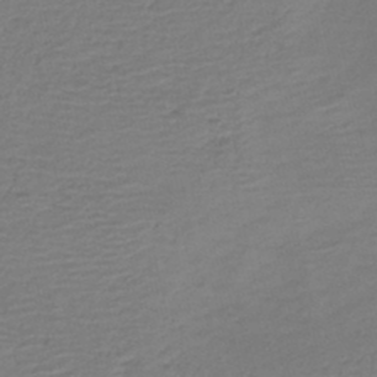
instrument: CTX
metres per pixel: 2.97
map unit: HNb
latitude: -41.9556
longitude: 50.4062
